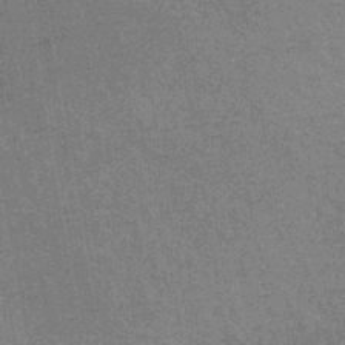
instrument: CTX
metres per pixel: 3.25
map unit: lHb
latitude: -40.5196
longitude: 75.5777
